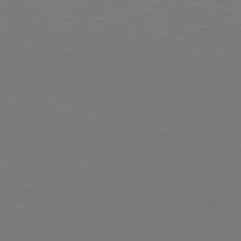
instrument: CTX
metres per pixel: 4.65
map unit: Hpe
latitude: 77.0080
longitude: -167.9717
